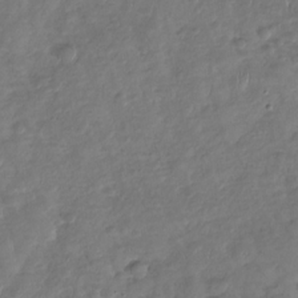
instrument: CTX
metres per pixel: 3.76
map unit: Nhu
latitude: -30.4629
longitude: -61.0080
